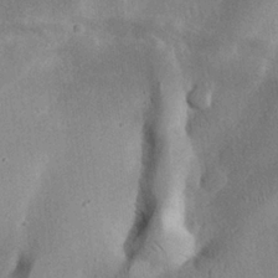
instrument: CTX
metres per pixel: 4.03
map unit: eHh
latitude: 26.1389
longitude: -68.4223
